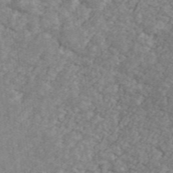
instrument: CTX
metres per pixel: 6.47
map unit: Ave
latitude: 41.4993
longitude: -110.5735
